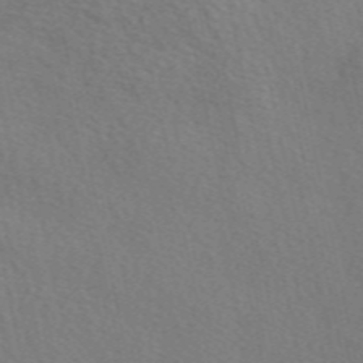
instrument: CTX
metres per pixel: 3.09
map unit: eAb
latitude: 50.5356
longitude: 117.1431
